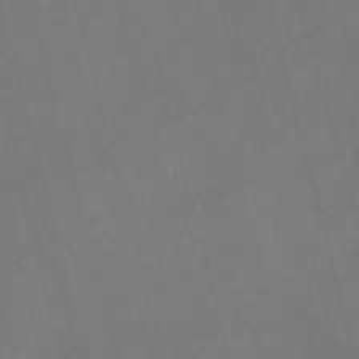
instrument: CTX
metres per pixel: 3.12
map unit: Nve
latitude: -58.0849
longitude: 64.3307
